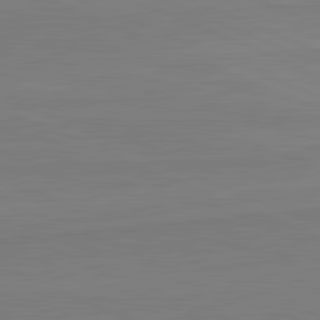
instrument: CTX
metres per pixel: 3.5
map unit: lApd
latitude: 82.0444
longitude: 166.4251
